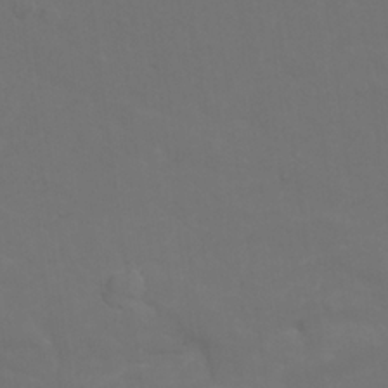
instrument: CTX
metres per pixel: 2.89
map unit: Nhu
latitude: 22.5357
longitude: -65.4804
